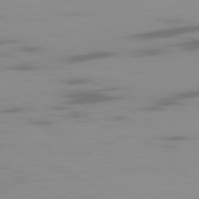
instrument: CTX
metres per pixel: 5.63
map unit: Ap
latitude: -79.1053
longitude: -71.9150
